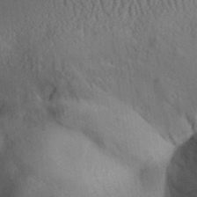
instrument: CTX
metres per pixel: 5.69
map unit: Aa
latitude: 32.0444
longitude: -142.1578
